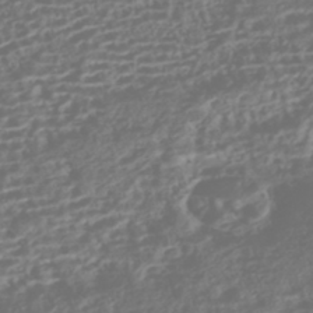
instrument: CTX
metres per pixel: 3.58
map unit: HNhu
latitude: -43.6721
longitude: 104.2928
